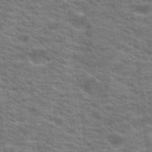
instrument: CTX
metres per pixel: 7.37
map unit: Hto
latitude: 19.4237
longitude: -37.7072
